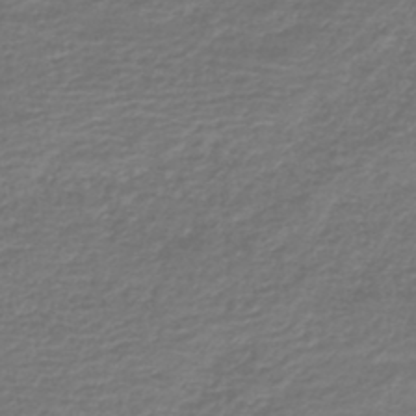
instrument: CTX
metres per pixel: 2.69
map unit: HNb
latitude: -42.7652
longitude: 50.0472
